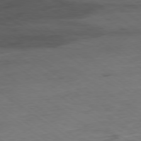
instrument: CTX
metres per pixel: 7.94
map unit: Hpe
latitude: -78.7463
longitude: -17.1592
